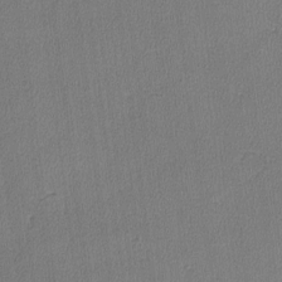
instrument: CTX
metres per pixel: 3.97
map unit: lHvf
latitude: -11.9178
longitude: -99.3670
